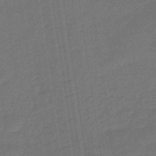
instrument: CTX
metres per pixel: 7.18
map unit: eHb
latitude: -47.0486
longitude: 87.6722
